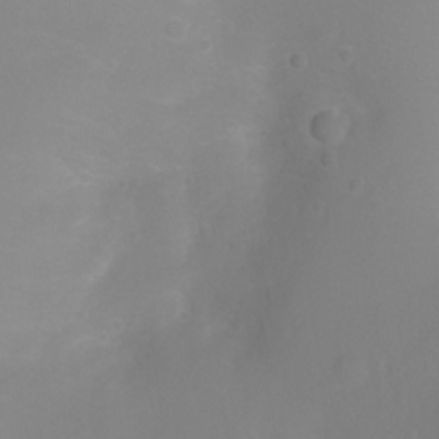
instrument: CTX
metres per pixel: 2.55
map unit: Ht
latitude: -2.1794
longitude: -27.2726
